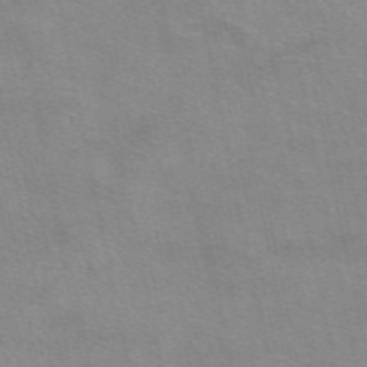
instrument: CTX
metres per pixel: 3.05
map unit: eAb
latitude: 50.9324
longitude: 108.3495
